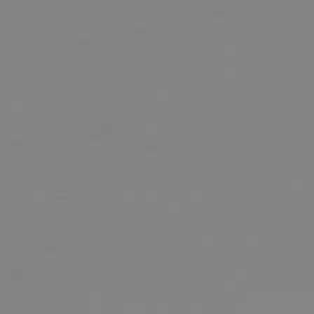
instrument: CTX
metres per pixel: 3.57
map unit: Hpe
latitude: 77.7449
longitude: -130.6302
